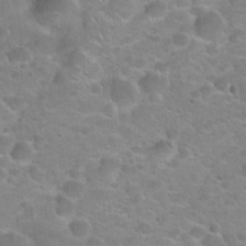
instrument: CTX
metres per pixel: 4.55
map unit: Hto
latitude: 22.3467
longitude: -50.1011
